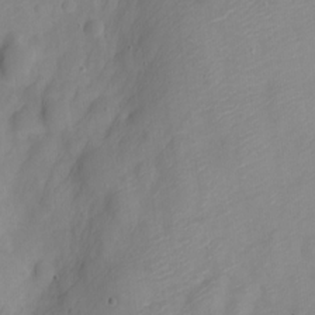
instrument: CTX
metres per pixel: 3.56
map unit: Nve
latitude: -22.2740
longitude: 106.6897
